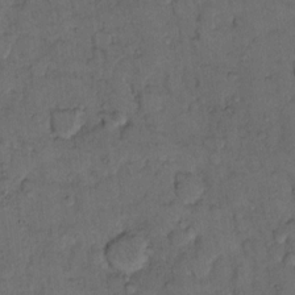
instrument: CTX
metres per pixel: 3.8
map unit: Hto
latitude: 10.9892
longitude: -61.8016
